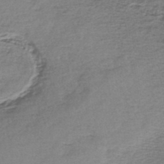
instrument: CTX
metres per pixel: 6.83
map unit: lHb
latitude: -45.3132
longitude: 58.4817
